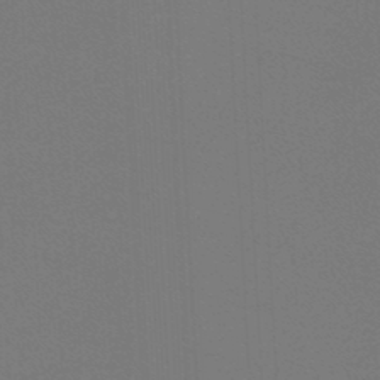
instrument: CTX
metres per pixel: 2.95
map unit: lHb
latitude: -47.0864
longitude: 64.1795
